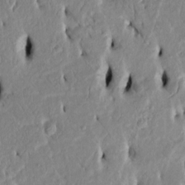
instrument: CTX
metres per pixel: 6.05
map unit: Htu
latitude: 3.3859
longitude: 151.2187
